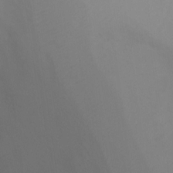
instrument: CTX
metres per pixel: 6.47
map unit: Ht
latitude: 3.2537
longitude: -28.8569
